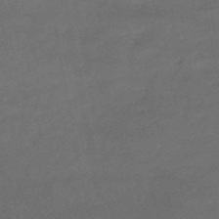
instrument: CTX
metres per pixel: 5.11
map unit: HNb
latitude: -51.4265
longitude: -39.2348
